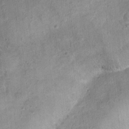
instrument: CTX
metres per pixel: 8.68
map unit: Ht
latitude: 9.2915
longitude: -37.6883
